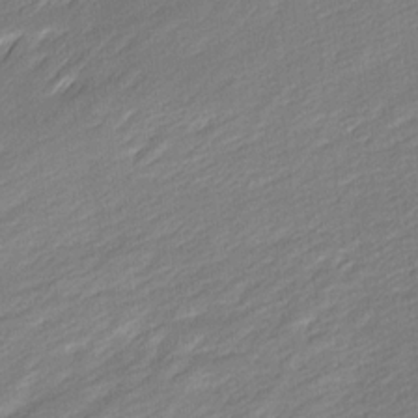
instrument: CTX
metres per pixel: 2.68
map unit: Ave
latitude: 15.9339
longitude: -136.0633
